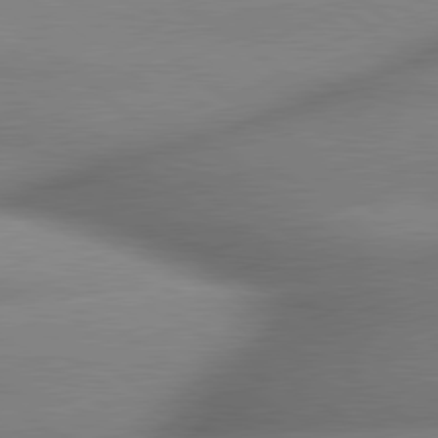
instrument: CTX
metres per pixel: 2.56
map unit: lApd
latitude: 79.9528
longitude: -163.9528
